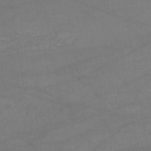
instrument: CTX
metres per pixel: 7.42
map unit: HNb
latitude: -51.1620
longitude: -39.7261
